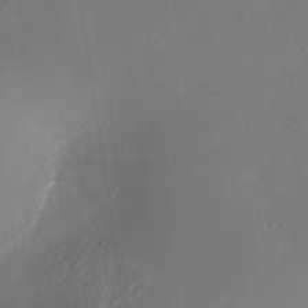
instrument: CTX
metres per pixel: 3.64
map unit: Nhe
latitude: -38.3873
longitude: -119.8772
